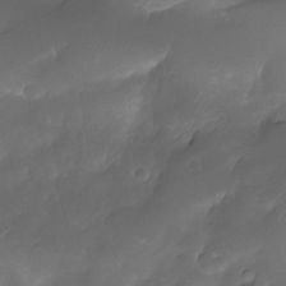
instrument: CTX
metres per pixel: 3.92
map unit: Nhe
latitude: -34.4440
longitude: -145.9528
